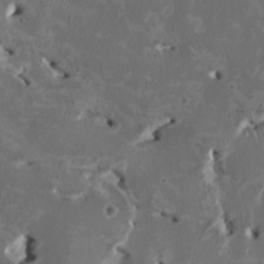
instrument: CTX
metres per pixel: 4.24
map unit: HNhu
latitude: 1.9528
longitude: -4.7246
